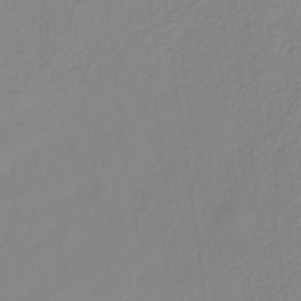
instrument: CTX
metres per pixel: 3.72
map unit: HNb
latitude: -31.8989
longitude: 59.9556
